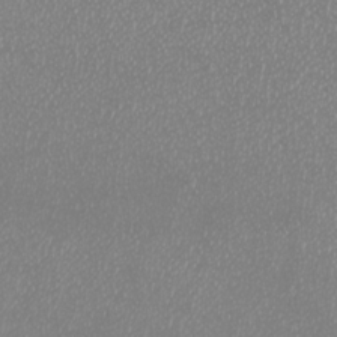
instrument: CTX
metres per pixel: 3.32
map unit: Htu
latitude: -6.2928
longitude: -73.3482
